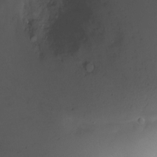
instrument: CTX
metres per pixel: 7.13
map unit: Ht
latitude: -3.7288
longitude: -29.0080
